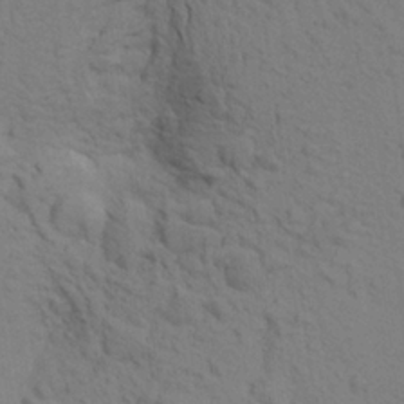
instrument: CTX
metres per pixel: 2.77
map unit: Aa
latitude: 22.7246
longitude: -148.4979
